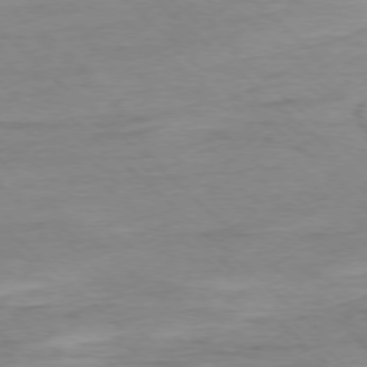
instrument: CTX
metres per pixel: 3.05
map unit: Ap
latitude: -77.3888
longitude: -79.0270
